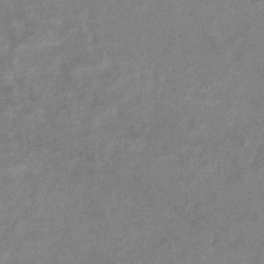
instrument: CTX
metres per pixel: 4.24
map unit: eHb
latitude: -36.0283
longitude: 76.8786
